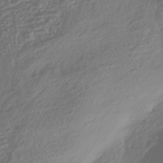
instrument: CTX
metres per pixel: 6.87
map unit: HNhu
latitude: -43.1620
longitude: 104.1417
